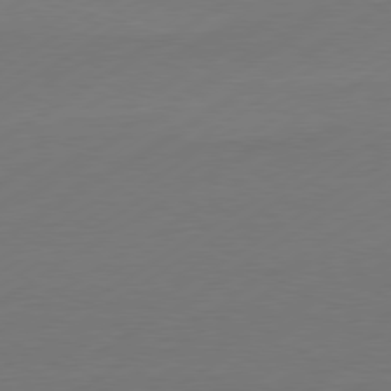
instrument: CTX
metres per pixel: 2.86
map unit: Hpe
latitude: -80.8975
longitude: 15.1998
